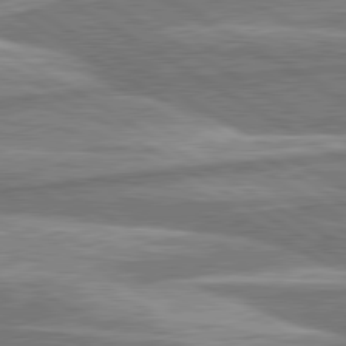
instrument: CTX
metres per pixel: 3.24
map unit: lApd
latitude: 80.4790
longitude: -177.3481
